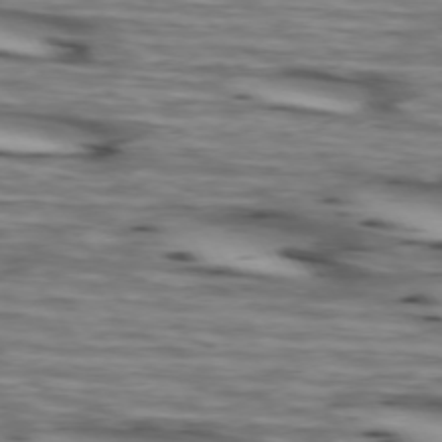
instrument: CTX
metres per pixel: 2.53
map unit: lApd
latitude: 73.9151
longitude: -64.2711
